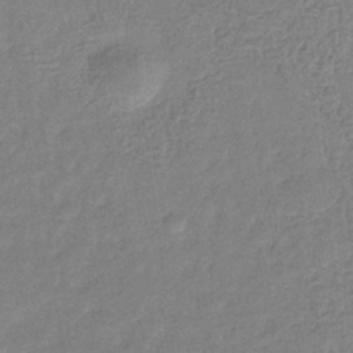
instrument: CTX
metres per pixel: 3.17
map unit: eHb
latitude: -32.5763
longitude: 75.1054
